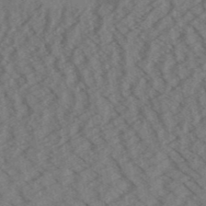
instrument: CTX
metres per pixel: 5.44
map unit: Aa
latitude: 31.9906
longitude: -138.7057
